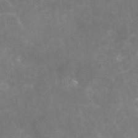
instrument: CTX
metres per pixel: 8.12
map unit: eAb
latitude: 46.4223
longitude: 124.8975
